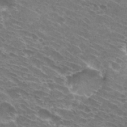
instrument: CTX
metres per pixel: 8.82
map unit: Hto
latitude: 30.3845
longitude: -44.4034
